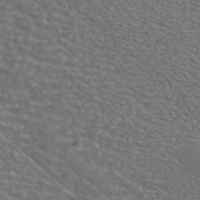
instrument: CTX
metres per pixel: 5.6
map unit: ANa
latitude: 44.5734
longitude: 29.9556
